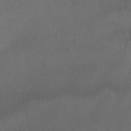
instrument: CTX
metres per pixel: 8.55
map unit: HNhu
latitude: -39.5399
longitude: 97.1431
